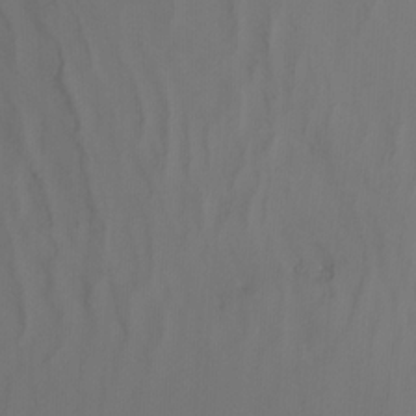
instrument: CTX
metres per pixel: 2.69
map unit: Nhu
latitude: -7.6722
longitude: -52.5924
